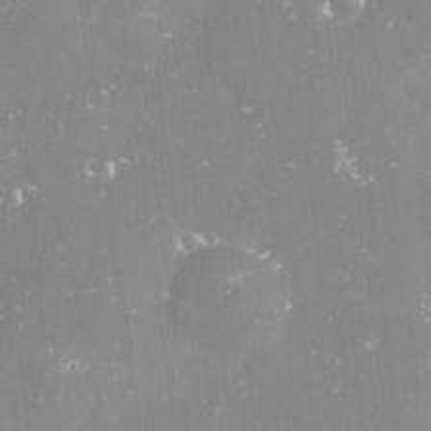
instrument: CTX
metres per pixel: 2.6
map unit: Nve
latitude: -17.7478
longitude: -59.0459
